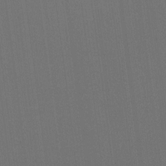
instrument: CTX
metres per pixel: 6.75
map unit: Ht
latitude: -10.3684
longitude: -38.4790
